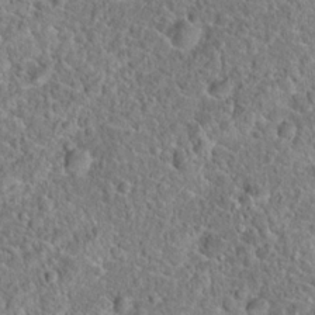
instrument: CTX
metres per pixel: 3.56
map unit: Hto
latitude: 18.9136
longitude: -42.9325
